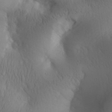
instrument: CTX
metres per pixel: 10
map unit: Aa
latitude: 30.4412
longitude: -143.9528
